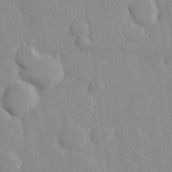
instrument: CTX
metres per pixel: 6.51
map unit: Hve
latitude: 26.2901
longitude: 150.7652
